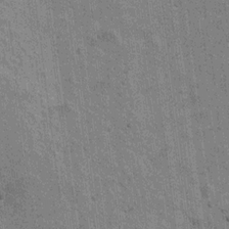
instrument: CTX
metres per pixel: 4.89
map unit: Hto
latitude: 12.8191
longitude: -35.9717
